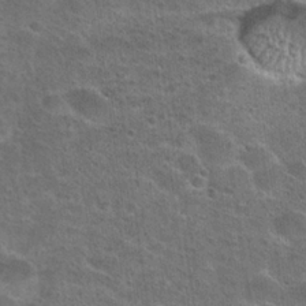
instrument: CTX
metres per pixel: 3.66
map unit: Hto
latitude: 23.7638
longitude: -49.4048
